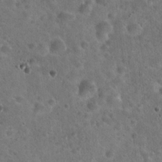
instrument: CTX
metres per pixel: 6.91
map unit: Hto
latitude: 21.9150
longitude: -53.2726
